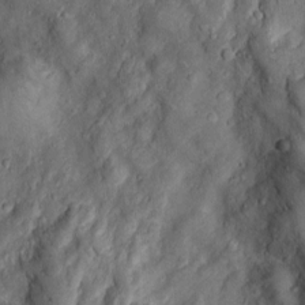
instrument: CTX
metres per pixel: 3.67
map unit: Htu
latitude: -7.0675
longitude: 158.1417
